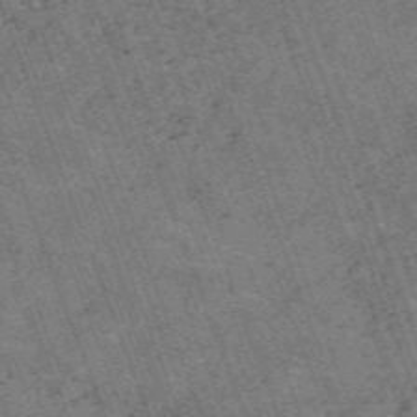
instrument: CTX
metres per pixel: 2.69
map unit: HNb
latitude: -54.7841
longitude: -48.0444
